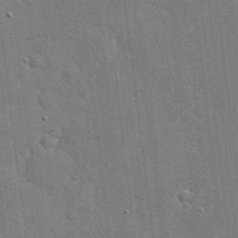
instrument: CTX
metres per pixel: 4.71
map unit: eHh
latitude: 20.0255
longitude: -67.0269
